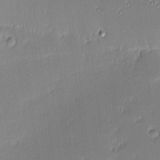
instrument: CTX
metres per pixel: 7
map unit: eHh
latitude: -3.0297
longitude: -83.0647
